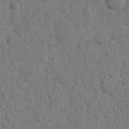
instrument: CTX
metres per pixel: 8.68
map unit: eHh
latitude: 9.7828
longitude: -66.2900
